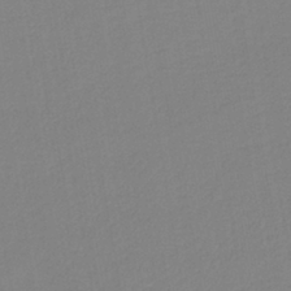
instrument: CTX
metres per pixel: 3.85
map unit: lHb
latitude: -40.8030
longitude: 74.6708
